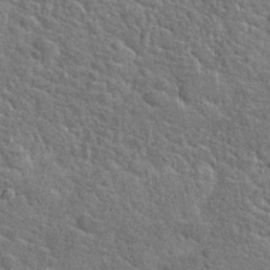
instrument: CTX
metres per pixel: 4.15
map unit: Hto
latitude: 24.1199
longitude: -49.1214
